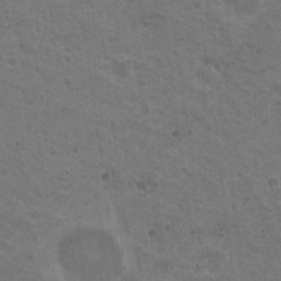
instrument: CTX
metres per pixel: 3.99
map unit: Nhu
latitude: 18.9702
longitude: -30.1011
